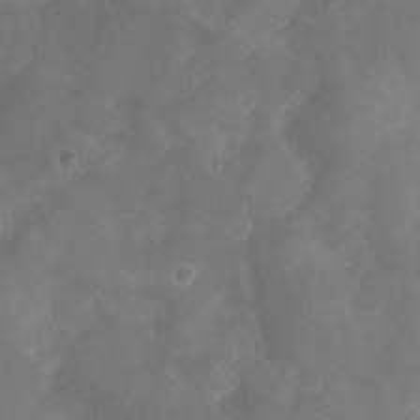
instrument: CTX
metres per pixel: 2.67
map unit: Ht
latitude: -2.8785
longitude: -20.1767
